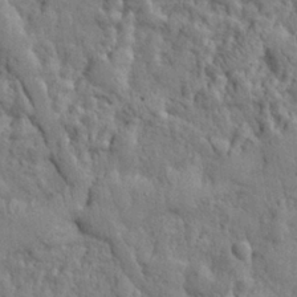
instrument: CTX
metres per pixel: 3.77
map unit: eHh
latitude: 28.6490
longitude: -75.9717
